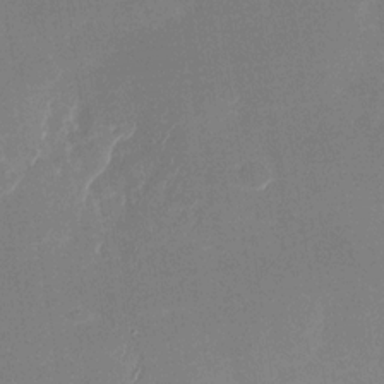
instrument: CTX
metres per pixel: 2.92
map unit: Nhu
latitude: -28.2173
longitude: -64.2145
